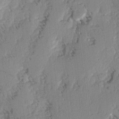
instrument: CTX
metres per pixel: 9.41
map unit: Hve
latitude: 3.1214
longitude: -121.5749
